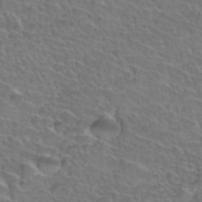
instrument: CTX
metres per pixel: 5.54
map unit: Hto
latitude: 35.7071
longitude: -44.6868
